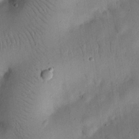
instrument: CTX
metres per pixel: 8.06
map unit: eHh
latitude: 25.0647
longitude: -69.2348
